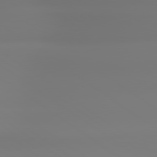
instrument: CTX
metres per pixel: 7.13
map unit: lApd
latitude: 79.2537
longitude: -136.7624
